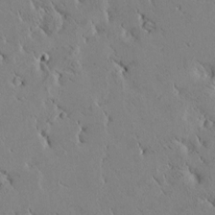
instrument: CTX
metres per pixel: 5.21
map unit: Htu
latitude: -1.5022
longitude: 175.4643
